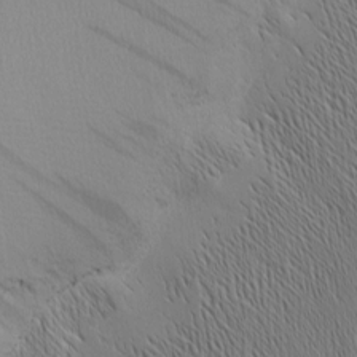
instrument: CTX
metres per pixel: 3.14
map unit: Nhu
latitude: -4.7652
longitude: -151.8016
